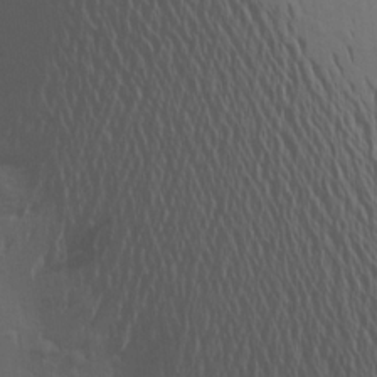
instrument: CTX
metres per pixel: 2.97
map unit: Aa
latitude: 19.0080
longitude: -143.7828
